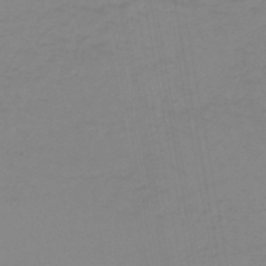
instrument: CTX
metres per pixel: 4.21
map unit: eHb
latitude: -45.1620
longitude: 80.1039
